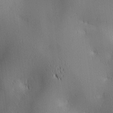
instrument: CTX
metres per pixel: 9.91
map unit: lAa
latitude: 2.8947
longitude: -117.0270
